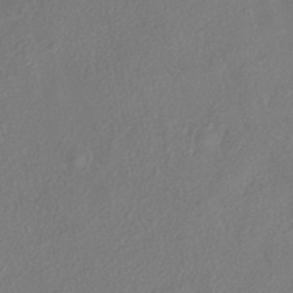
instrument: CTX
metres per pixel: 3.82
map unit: eHh
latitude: -41.6533
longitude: 118.8975
